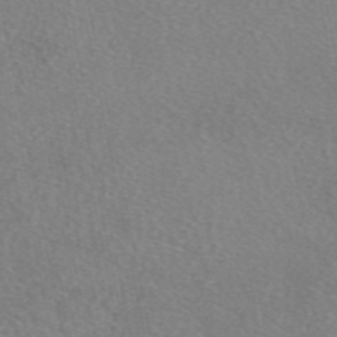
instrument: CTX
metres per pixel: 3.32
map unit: eAb
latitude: 49.0836
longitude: 111.4265
